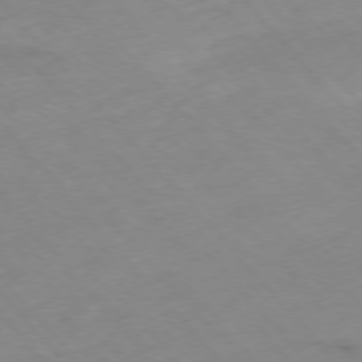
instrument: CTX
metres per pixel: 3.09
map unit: Hpe
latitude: -76.5007
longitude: -17.8205
